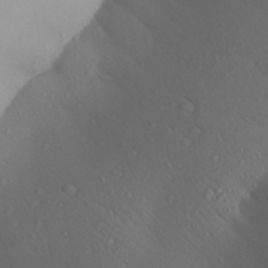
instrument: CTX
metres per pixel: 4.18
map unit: Aa
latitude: 26.3467
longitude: -147.6694
